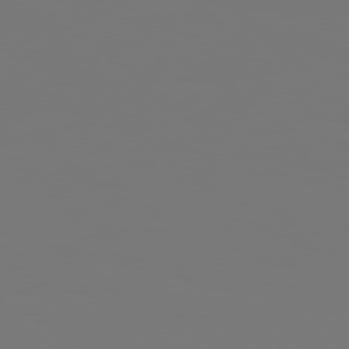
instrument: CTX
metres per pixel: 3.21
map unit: Hpe
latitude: 76.7435
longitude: -136.4979
